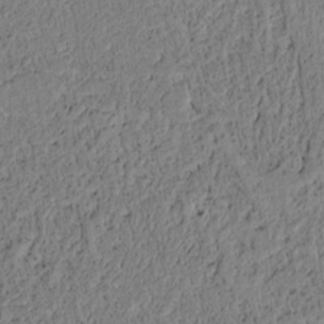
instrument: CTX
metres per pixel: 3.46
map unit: lAvf
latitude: 6.2711
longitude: 164.1984
